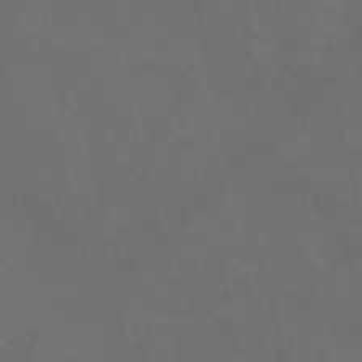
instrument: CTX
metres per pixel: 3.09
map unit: Nve
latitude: -58.5762
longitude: 59.9367
